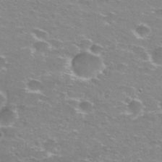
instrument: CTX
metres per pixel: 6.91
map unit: Nhu
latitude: 29.1025
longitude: -48.0633
